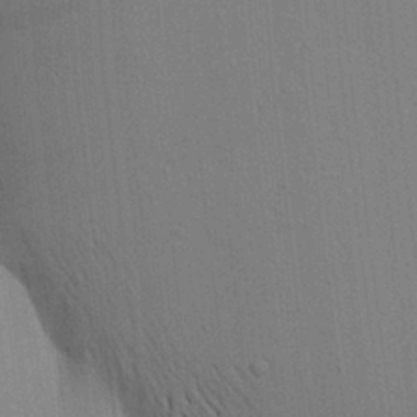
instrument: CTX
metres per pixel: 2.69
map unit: Aa
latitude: 18.8569
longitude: -149.4237
